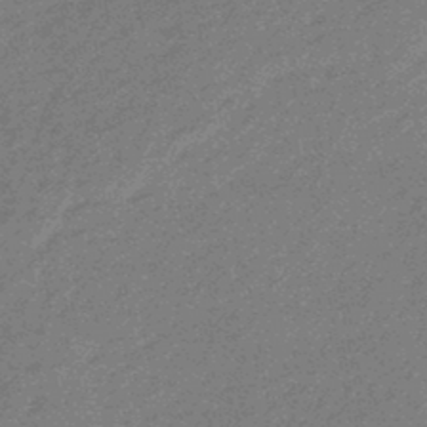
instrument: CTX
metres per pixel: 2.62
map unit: eHb
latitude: -44.9920
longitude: 88.7463
